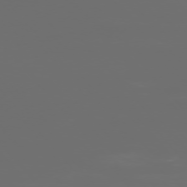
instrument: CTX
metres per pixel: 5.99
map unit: Ap
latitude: -76.4629
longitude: -74.0633
